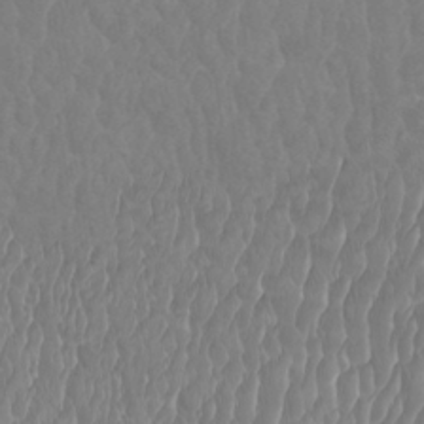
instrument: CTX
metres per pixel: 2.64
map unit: Htu
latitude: -9.3510
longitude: -76.1955
